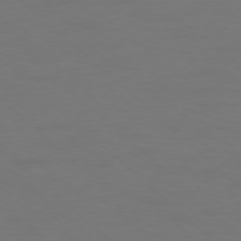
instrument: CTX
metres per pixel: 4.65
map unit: Ap
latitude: -76.1606
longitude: -79.3671
